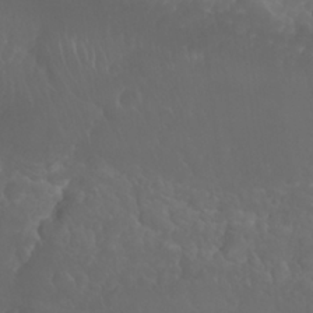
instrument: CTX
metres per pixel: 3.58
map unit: Nhu
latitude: 26.6302
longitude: -64.6301
